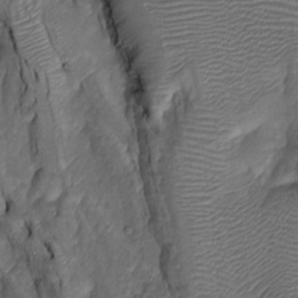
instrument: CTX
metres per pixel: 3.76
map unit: Htu
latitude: -6.8786
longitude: 155.1431
